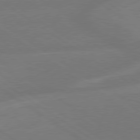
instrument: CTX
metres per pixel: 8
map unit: lApd
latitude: 79.2348
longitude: -143.1781
